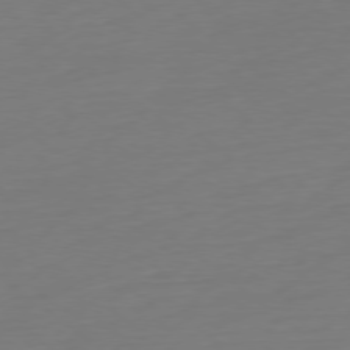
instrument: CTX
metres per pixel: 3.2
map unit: Ap
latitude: -78.4629
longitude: -76.2144
